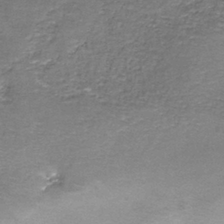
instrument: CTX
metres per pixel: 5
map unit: HNb
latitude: -37.3131
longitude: 51.3510
